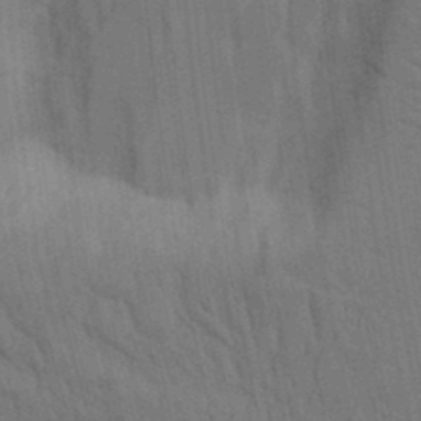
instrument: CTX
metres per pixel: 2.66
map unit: Aa
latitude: 9.1781
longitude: -126.8380
